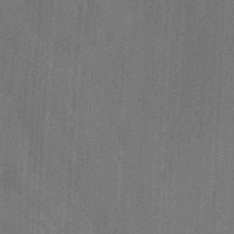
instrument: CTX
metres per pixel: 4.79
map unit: ANa
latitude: -37.9367
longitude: 95.0297
